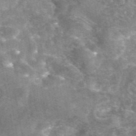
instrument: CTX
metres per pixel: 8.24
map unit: eAb
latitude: 45.6505
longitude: 120.9352
